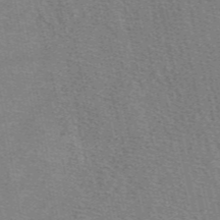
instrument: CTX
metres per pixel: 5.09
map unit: eAb
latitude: 49.1214
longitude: 105.7855
